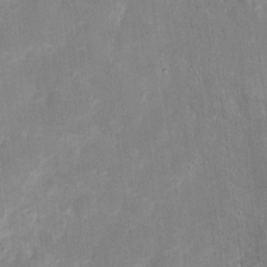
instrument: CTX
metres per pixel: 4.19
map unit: eHh
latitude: 8.8947
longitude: -70.4790
